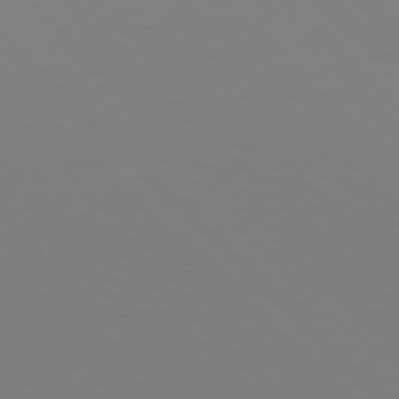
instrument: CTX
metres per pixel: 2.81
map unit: Hpe
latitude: 77.4993
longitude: -167.7449
